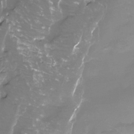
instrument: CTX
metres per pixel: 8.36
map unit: Htu
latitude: -13.2943
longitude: -46.6680
